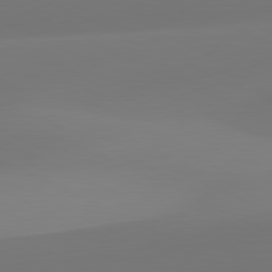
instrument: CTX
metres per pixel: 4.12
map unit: lApd
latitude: 81.4993
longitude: 129.1620
